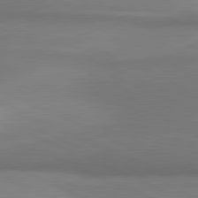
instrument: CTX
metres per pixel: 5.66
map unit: lApd
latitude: 81.4615
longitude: 161.1809
